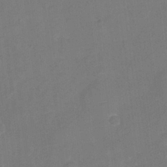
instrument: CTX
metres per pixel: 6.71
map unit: Nhu
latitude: -17.7289
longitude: -56.4034
